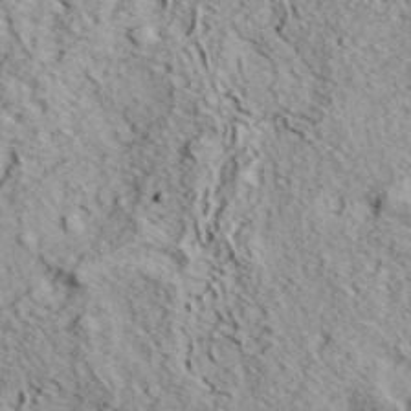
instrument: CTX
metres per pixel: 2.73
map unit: eHh
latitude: 37.1403
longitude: -80.3278
